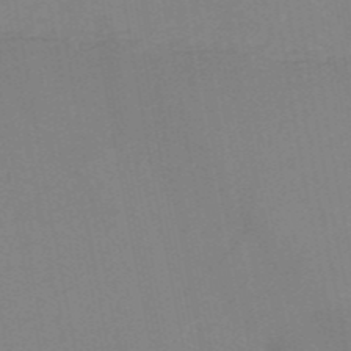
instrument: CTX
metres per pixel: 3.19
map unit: HNb
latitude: -53.7855
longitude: -49.0647
